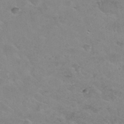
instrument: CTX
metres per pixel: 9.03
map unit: Hto
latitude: 30.1011
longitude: -46.5924
